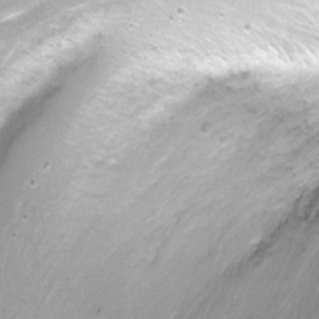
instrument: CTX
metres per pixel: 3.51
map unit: Nhu
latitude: -8.0094
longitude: -42.2334
